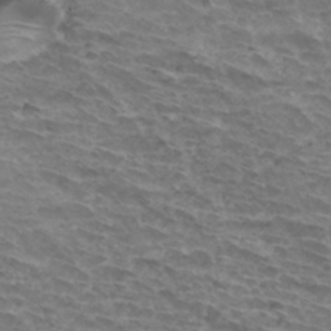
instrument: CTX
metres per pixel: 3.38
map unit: Hto
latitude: 33.8583
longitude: -43.5371
